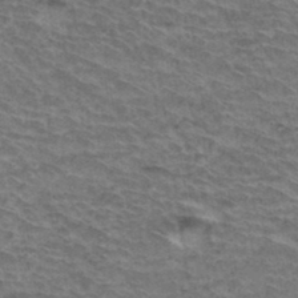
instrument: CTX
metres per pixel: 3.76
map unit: Hto
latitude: 36.6113
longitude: -43.8206
